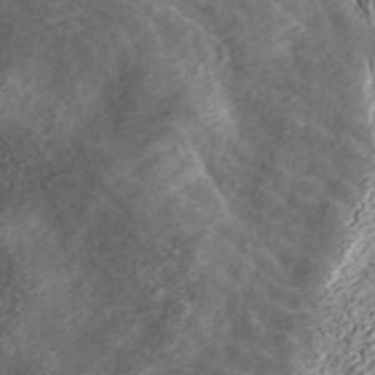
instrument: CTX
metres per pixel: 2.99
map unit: ANa
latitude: 42.4034
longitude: 18.3873
